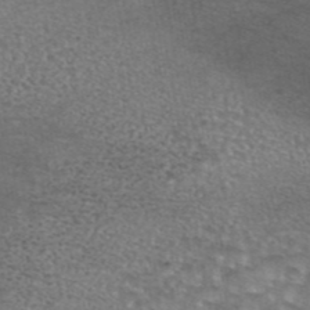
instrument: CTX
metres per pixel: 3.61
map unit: eAb
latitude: 44.5923
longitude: 104.1983
